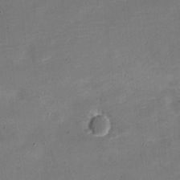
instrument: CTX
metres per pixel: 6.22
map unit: Nve
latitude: -21.2942
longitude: 104.7463
